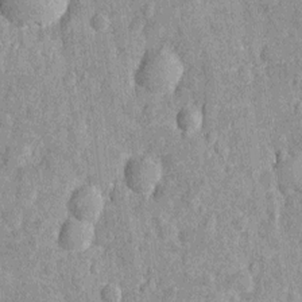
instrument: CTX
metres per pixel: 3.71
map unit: Nhu
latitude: -12.8975
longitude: -23.9339
